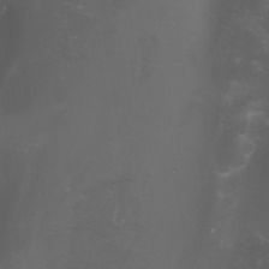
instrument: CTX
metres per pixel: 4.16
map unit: Aa
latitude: -7.6722
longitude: -77.8961
